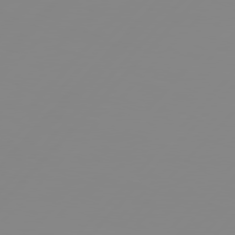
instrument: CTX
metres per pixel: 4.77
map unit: Hpe
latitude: 77.3481
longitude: -139.6505
